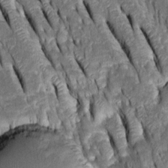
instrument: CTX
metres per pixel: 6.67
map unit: Htu
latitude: -0.8219
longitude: 148.7464
